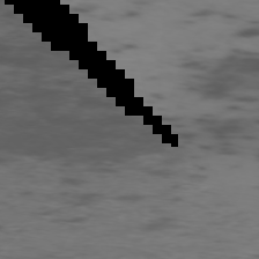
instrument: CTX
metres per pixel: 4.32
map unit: Ap
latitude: -76.1795
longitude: -67.4048
